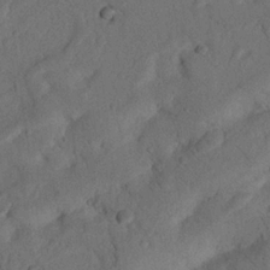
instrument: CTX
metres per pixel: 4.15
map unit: Nhu
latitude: 21.7828
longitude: -74.2334
